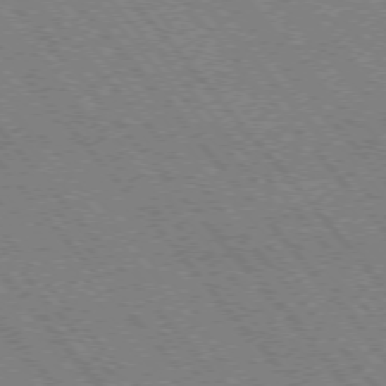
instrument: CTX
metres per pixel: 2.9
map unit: Hpe
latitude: -75.8801
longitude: -13.1592
